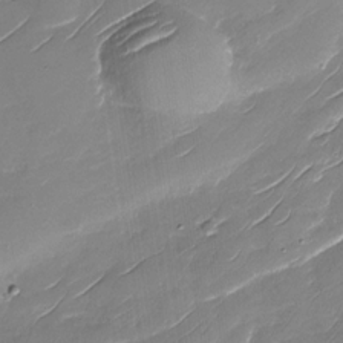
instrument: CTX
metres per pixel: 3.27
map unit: Nhu
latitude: -29.7856
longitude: -73.1593
